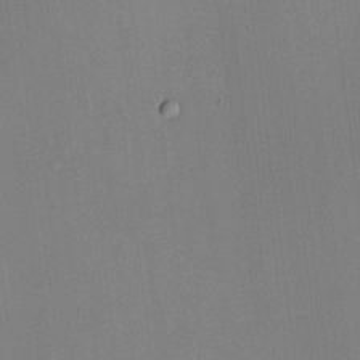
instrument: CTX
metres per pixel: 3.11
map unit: HNhu
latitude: 10.4223
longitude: 15.8990
